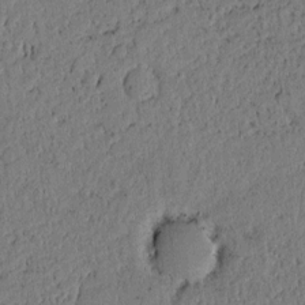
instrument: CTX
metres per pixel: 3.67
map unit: lAvf
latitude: 4.5168
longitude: 165.4833
